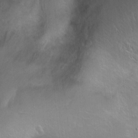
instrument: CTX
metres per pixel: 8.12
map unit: Ht
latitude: 0.4412
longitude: -45.2537
